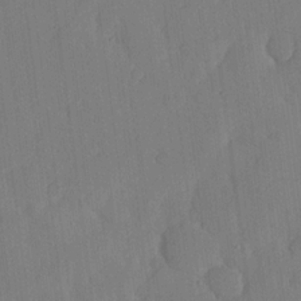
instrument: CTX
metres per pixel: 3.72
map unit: lHvf
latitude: 19.0269
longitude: -112.7624
